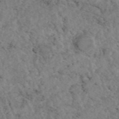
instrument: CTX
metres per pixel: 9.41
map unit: eAb
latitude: 44.8758
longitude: 114.8975
